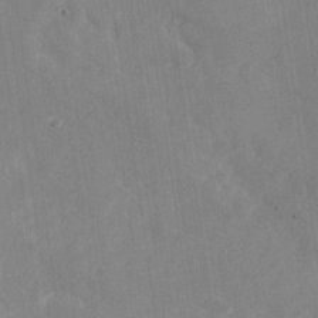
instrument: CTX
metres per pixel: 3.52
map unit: Nhu
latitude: -28.7463
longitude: -76.6112
